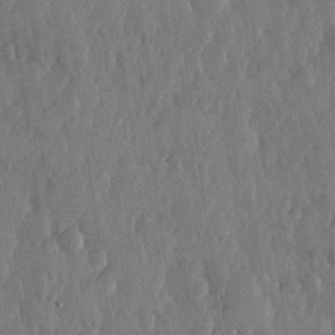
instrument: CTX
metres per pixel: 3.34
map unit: lHvf
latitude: 18.8569
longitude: -116.6680
